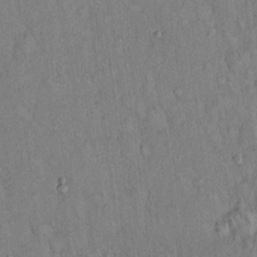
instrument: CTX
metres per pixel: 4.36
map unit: Hto
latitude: 14.0444
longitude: -58.6868
